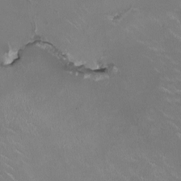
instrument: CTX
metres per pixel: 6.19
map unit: HNhu
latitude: 1.2726
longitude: -3.0647
